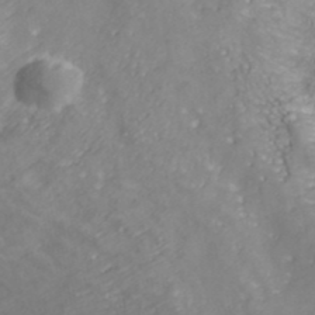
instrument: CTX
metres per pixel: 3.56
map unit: ANa
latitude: 40.4978
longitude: 22.2740
